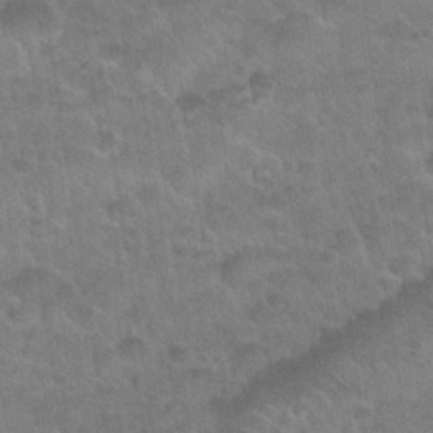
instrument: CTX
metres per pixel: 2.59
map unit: Nhu
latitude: 31.1404
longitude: -52.0444
